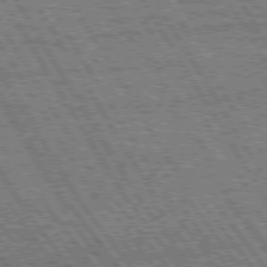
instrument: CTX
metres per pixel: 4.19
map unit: Hpe
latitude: 75.2915
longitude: -154.3467
